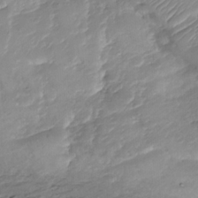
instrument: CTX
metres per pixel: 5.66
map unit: Nhu
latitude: -38.1606
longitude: -81.6316
